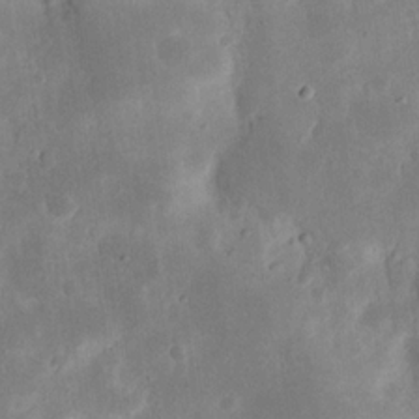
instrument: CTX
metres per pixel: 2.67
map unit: eHh
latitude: 19.5182
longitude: -70.0633
